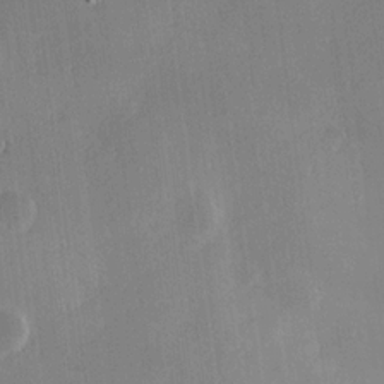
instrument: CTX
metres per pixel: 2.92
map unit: Hve
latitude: 18.1200
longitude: 150.8786
